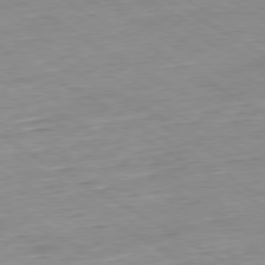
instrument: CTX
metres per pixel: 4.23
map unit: Hpe
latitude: -80.1795
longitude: 20.7085
